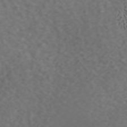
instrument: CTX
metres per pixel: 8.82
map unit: ANa
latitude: 43.2159
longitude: 28.5952
